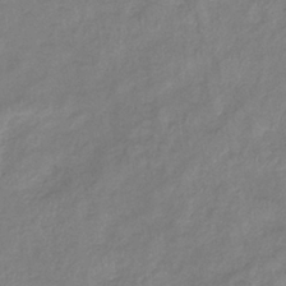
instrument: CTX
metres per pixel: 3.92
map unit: eHb
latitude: -37.3698
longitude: 75.7478
